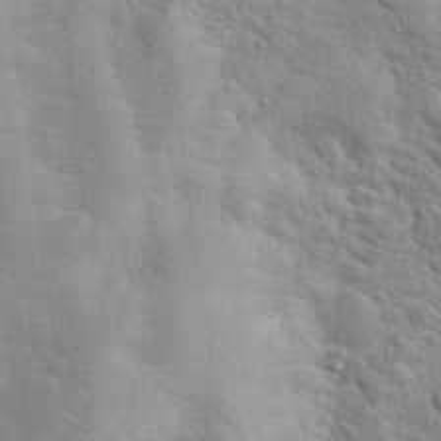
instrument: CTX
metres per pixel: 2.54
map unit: Hto
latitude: 20.8002
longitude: -49.7261
